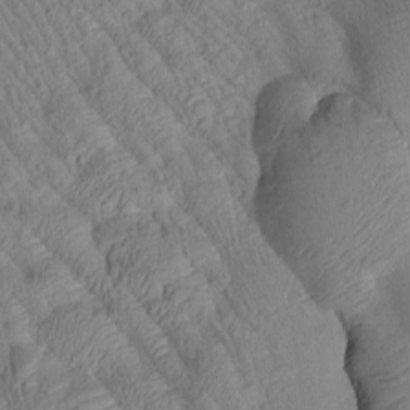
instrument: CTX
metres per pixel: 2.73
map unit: Htu
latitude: 2.2522
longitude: 176.7085
